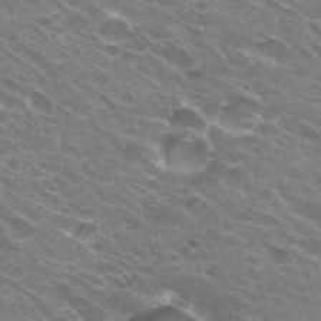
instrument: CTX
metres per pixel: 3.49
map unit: Hto
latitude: 31.5560
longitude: -43.8583
